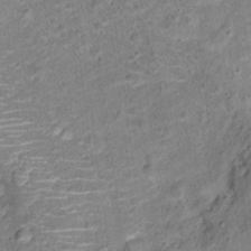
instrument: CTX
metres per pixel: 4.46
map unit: Ht
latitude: 14.4601
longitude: -40.6301
